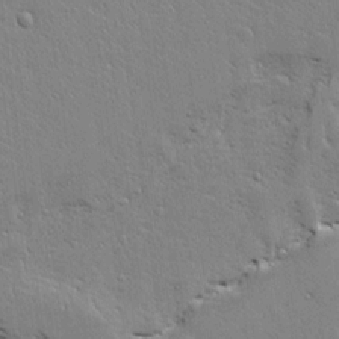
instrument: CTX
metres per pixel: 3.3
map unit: Aa
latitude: 12.7624
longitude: -125.6882
